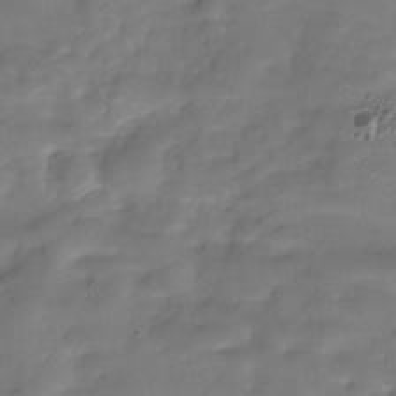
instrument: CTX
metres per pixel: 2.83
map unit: Hve
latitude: -30.3117
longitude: 94.0472
